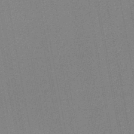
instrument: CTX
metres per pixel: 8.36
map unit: HNb
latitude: -47.1053
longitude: -39.2159
